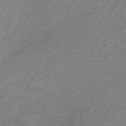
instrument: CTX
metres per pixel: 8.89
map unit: HNb
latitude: -34.2173
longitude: 52.8597
